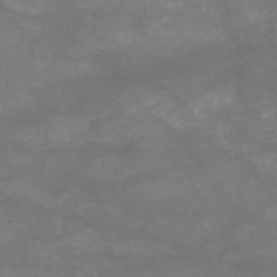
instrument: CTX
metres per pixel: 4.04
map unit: HNb
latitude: -53.9556
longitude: -41.4048
